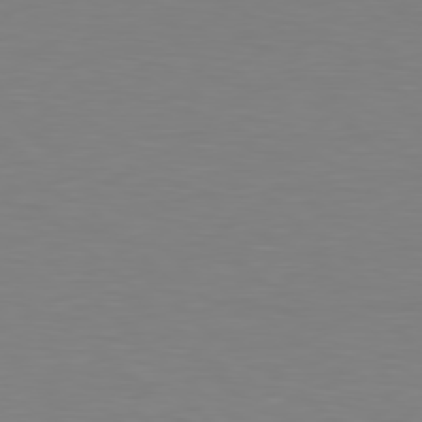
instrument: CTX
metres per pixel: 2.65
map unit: Hpe
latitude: 78.7624
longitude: -167.6693
